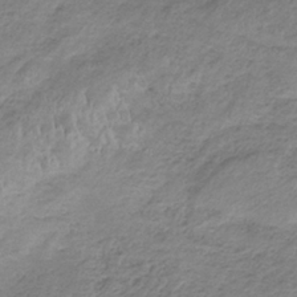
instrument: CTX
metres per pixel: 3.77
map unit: HNb
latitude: -33.3888
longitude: 60.4629
